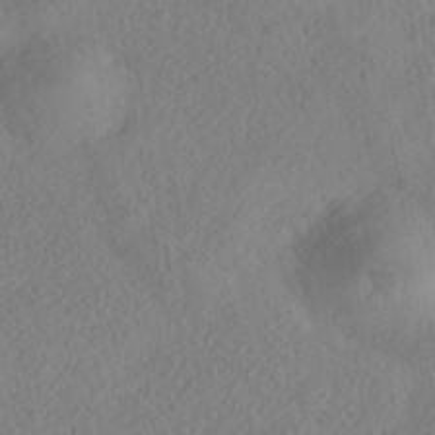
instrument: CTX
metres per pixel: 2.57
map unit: HNhu
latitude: -39.7667
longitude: 101.2942
